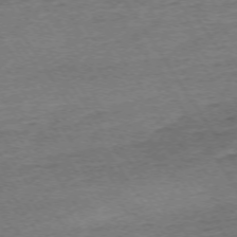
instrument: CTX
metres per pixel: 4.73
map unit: Ap
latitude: -74.2551
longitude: -84.7057
